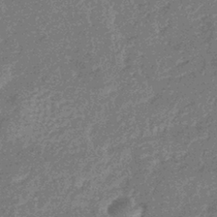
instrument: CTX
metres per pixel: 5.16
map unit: eHb
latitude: -37.4643
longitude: 80.0094
